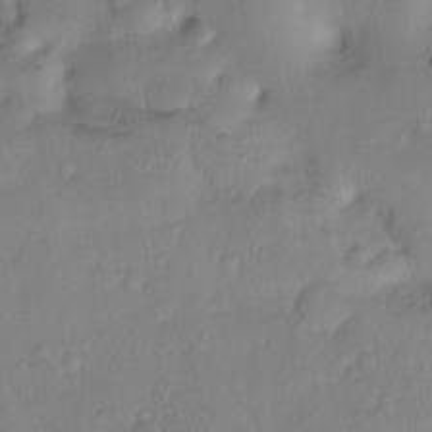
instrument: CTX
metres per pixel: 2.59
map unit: Nhu
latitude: 6.4790
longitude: -24.6112
